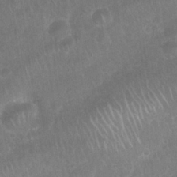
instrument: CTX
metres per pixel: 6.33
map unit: Nhu
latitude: 27.6694
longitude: -63.8962
